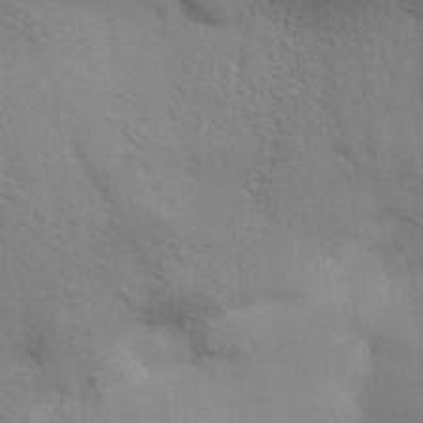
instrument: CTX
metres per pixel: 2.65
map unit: Aa
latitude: 32.4979
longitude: -140.1955
